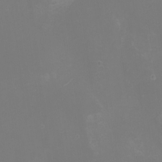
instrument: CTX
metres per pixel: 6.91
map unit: Nhu
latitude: -8.4629
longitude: -84.1578
